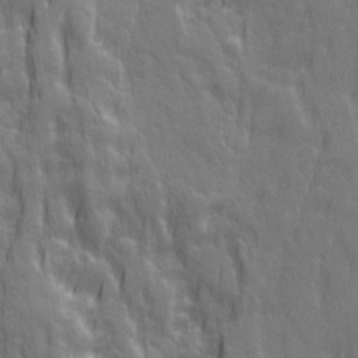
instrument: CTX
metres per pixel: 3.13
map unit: Ave
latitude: 20.4601
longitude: -134.3656
